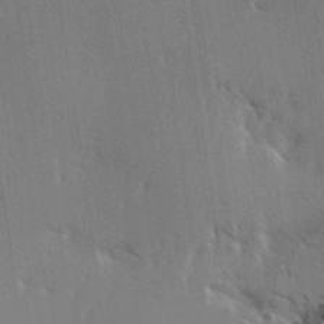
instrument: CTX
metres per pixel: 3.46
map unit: Hve
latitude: 3.2915
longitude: -121.7828
